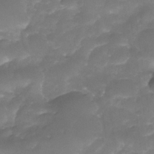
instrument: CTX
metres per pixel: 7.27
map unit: Nhe
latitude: -34.9731
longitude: -146.5924
